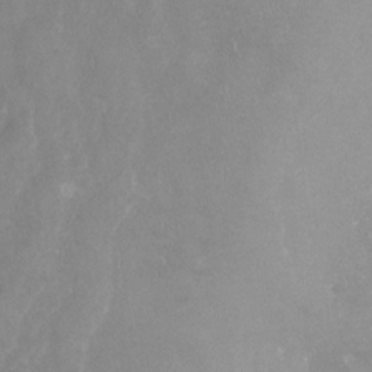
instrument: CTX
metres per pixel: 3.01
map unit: Nhu
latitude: -23.2376
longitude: -57.2159
